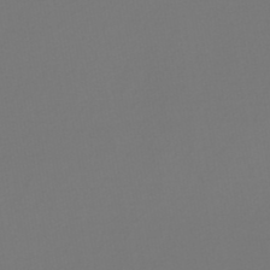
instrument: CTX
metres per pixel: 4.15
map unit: lHb
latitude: -47.0864
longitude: 72.4629
